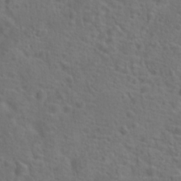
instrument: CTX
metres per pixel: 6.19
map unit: Hto
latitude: 19.4615
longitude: -42.5546
